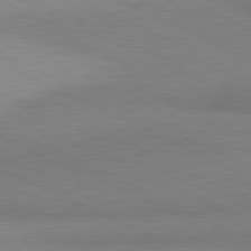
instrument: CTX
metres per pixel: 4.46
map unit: lApd
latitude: 81.1592
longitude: 156.5007
